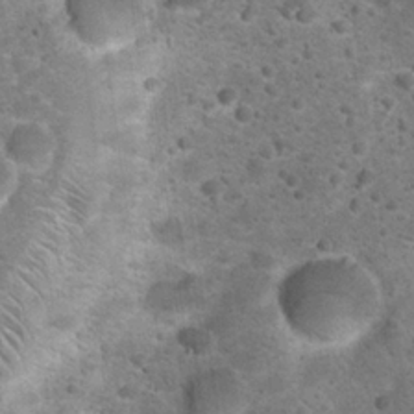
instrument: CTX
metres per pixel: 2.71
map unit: Hto
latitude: 22.7435
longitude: -49.8394
